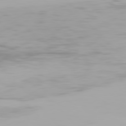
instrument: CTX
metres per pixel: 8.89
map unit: Hpe
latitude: 77.6882
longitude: -166.2711
